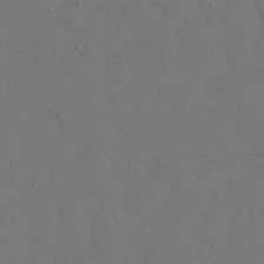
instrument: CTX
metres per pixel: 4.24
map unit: eHh
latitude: 15.9339
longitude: -71.6694
